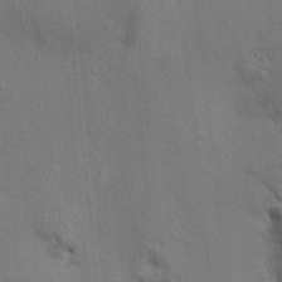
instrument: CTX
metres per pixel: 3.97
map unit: Nhu
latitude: -0.8030
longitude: -15.0270
